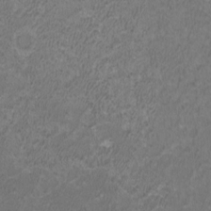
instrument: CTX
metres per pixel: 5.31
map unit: HNhu
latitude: 2.7057
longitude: -1.4993
